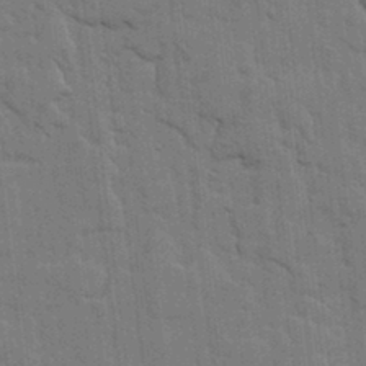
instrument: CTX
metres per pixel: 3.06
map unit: lHvf
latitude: 18.0633
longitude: -113.4804
